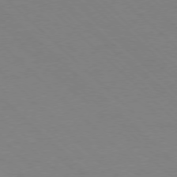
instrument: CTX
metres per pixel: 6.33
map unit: Ap
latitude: -77.6344
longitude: -85.1592
